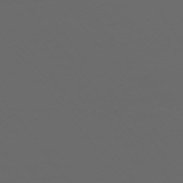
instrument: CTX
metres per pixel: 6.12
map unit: Ap
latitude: -76.1606
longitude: -74.9703
